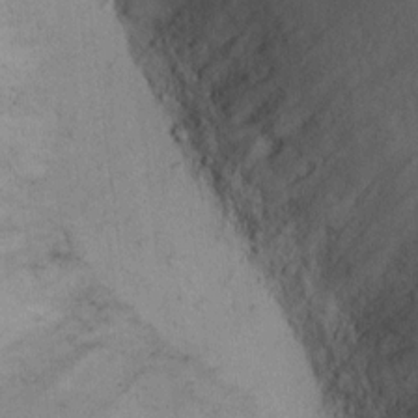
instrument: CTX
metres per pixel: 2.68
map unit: Ht
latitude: 12.4223
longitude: -39.5938
